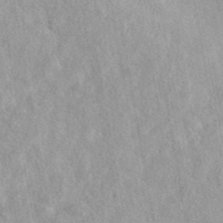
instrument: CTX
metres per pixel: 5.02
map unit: eAb
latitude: 44.0822
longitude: 109.0297
